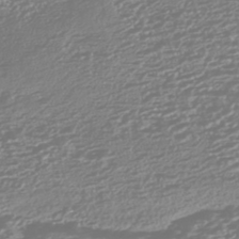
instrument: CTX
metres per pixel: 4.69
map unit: HNhu
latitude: -44.4629
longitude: 100.8030
